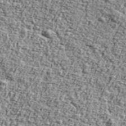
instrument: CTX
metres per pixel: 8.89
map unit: Ave
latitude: 43.2537
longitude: -110.9703
